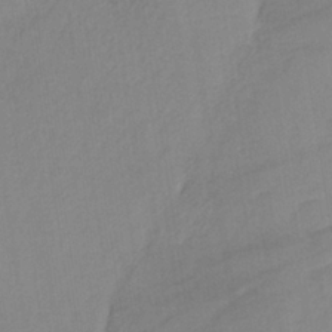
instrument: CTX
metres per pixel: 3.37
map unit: lHb
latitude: -35.5021
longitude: 72.8408
